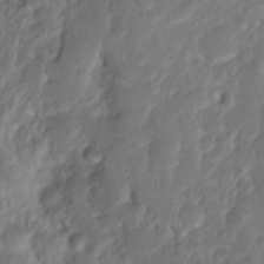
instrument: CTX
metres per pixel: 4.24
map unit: eHh
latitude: 1.2915
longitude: -55.9528
